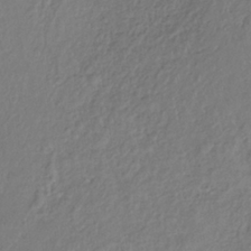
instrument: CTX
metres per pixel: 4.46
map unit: lHb
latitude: -35.7478
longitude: 66.5763
